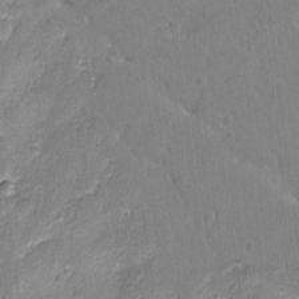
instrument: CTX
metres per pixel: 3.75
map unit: Ave
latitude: -8.6140
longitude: -119.3481
